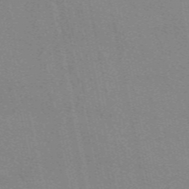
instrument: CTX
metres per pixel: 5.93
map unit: eAb
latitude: 51.2537
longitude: 108.8597
